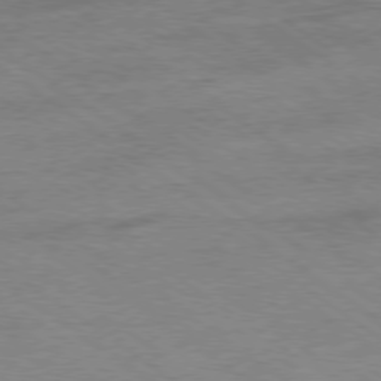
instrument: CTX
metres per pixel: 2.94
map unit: Hpe
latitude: -78.9919
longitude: -13.8772
